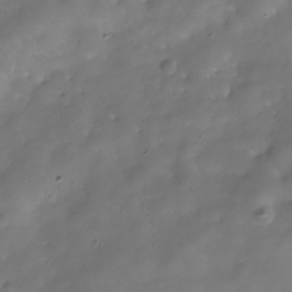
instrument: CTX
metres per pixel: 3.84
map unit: Hve
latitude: -30.9164
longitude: 94.5573
